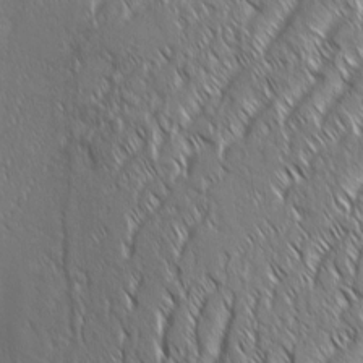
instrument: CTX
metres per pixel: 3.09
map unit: Aa
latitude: 7.8583
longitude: -132.4979
